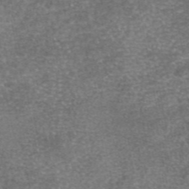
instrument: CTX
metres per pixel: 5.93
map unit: eAb
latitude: 46.5546
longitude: 104.7463
